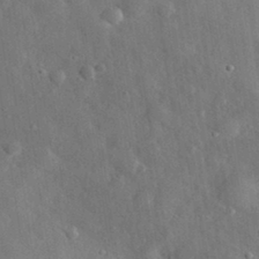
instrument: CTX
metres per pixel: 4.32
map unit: eHh
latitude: 31.7072
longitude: -77.6882
